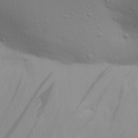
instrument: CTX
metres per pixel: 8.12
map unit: Aa
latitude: 31.2726
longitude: -133.4804
